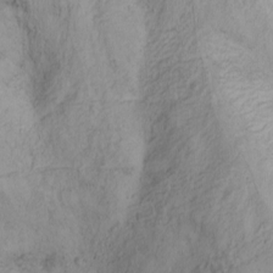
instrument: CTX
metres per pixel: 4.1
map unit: Nhu
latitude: -1.7667
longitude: -74.7435
